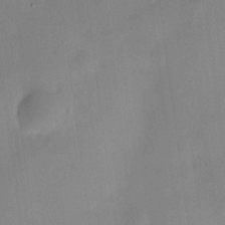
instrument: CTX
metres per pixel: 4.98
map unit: HNhu
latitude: 6.8002
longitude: 13.4643
